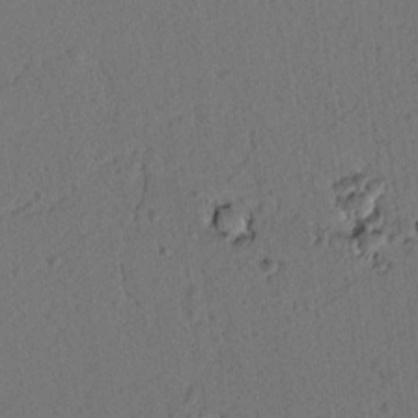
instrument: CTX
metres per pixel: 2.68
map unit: lAvf
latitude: 7.7827
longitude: 165.2754
